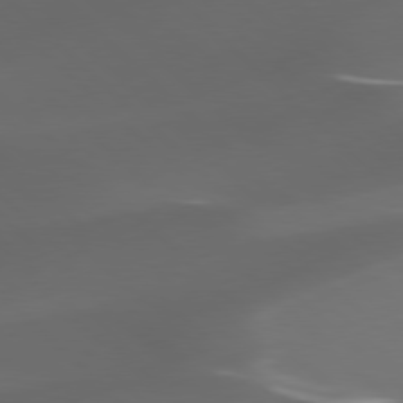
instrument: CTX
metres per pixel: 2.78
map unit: Hpe
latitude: 78.0633
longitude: -164.5735
